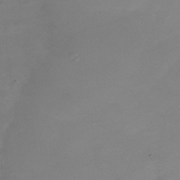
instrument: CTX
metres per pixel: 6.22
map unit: Nhu
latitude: -28.7274
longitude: -66.3656
